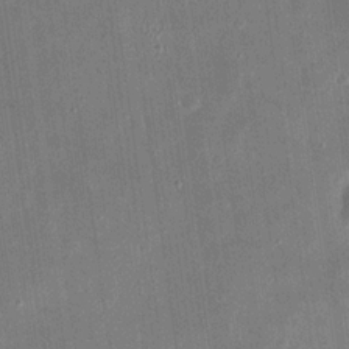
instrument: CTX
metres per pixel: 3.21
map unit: eHh
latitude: 18.3656
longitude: -70.2522
